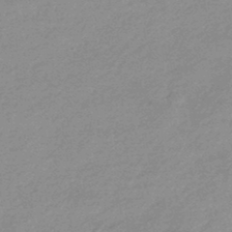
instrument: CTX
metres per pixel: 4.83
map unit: HNhu
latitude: -44.4440
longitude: 93.3510
